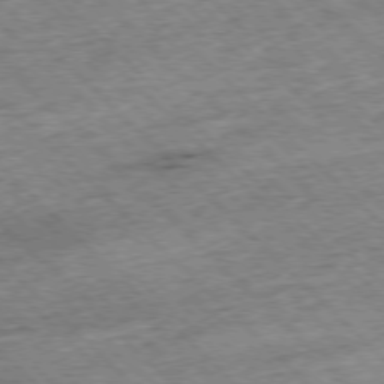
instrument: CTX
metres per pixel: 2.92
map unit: Hpe
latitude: -77.1998
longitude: -15.1593
